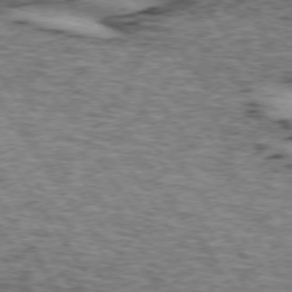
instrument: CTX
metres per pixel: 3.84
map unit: lApd
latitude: 73.6505
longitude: -74.8758
